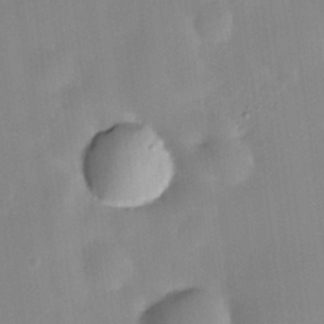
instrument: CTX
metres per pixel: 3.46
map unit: HNhu
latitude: 6.8569
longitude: 13.6533
